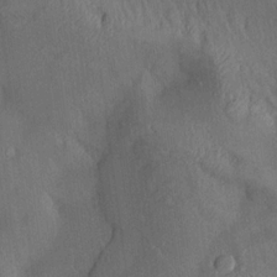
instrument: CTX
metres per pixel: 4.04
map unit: Aa
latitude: 14.9514
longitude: -147.7261
